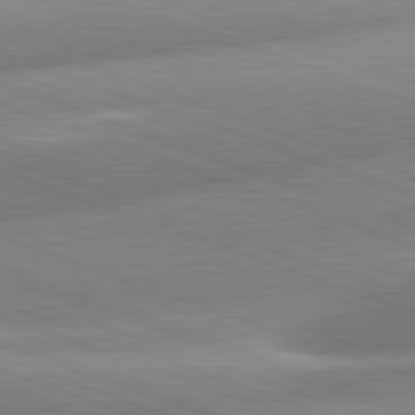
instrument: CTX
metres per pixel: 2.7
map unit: lApd
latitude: 81.3482
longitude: -158.5735
